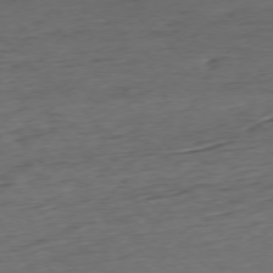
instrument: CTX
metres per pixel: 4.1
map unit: Ap
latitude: -77.1242
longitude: -79.5371
